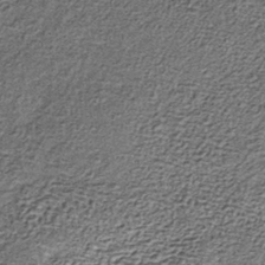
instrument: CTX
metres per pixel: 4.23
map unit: lHb
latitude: -39.5021
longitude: 64.0661
